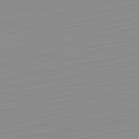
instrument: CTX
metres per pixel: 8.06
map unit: Hpe
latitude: -82.4251
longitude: 17.3510
